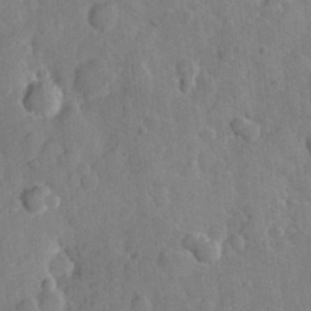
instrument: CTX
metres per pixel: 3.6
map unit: Hve
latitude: 24.2333
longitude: 149.1809
